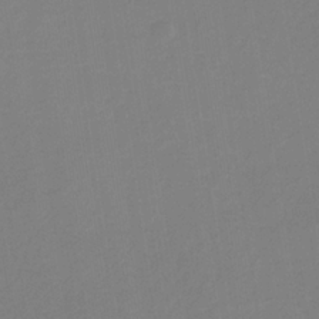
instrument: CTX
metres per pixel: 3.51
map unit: eHb
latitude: -31.9367
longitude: 71.9745
